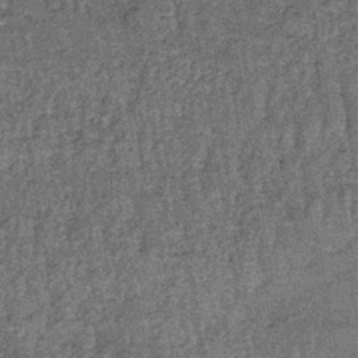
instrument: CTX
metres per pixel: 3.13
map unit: lHb
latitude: -39.9556
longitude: 66.0850
